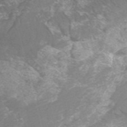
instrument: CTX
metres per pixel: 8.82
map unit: HNhu
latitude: -47.6722
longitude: 28.2551
